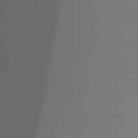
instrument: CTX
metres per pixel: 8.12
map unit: Ht
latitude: -5.7855
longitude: -26.9703
